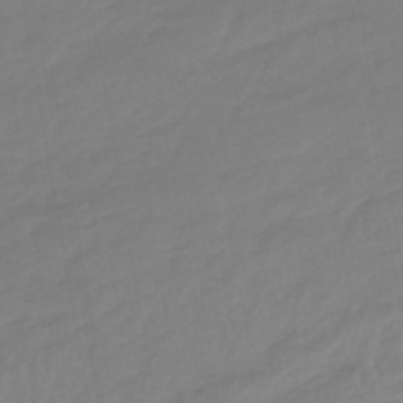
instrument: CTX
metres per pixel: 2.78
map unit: HNhu
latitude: -46.8975
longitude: 91.8612
